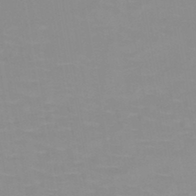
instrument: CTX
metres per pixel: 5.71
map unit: HNb
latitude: -48.0094
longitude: -46.3845
